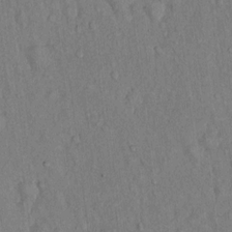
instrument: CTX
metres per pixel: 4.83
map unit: Hto
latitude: 13.8206
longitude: -58.6113
